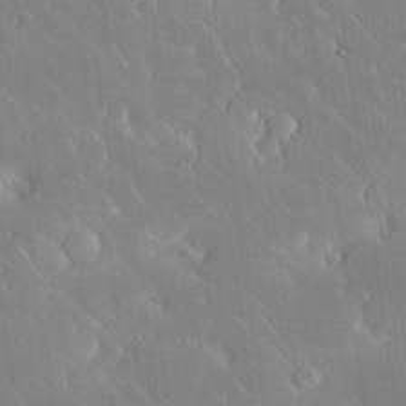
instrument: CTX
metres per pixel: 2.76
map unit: Nhu
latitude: 31.1026
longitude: -56.9324
